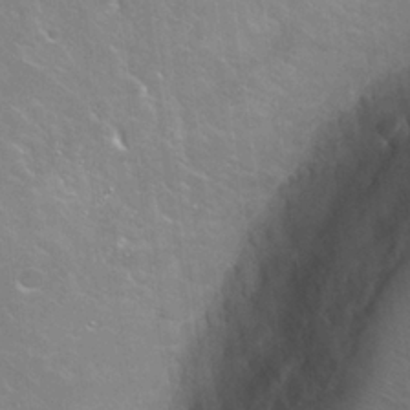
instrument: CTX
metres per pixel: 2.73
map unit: Hto
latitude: 22.2145
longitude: -51.8205
